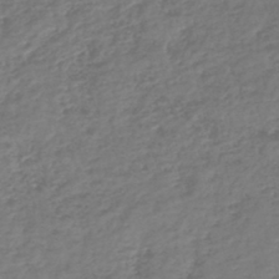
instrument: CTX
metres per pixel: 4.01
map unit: lHb
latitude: -41.1242
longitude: 70.7274
